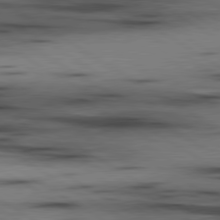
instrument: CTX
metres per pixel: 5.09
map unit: lApd
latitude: 80.1578
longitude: 158.3495
